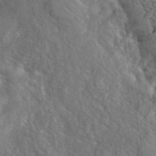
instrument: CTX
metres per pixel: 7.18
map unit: eHh
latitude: 40.5734
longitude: -57.4237
